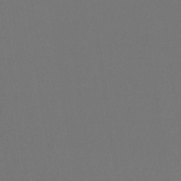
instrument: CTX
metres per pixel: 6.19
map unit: eHb
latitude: -49.6722
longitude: 67.4265
